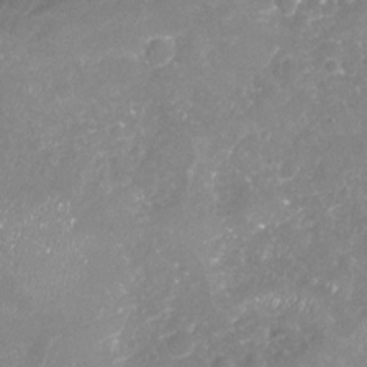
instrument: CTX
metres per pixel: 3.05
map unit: Nhu
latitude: -18.4062
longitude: -57.8772
